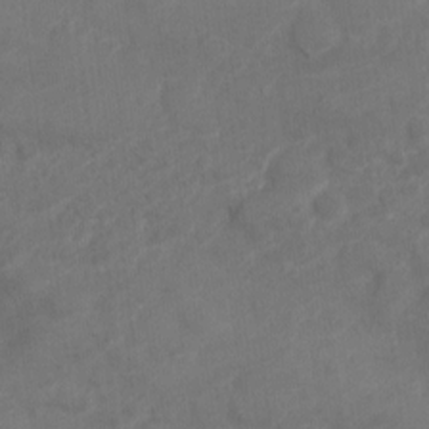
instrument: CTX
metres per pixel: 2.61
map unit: Nve
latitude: -19.3132
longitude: 106.4251
